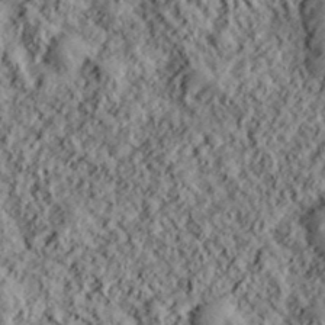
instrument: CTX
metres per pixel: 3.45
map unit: lHvf
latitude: 39.2537
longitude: -88.4034
